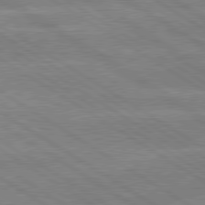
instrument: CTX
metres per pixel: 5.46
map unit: lApd
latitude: 79.7828
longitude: -133.1025
